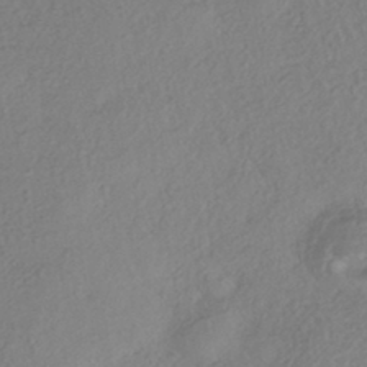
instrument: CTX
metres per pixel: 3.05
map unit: eHh
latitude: -42.2172
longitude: 118.7463
